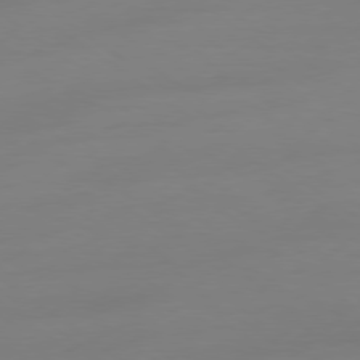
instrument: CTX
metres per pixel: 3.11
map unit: Ap
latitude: -79.2942
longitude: -65.8205
